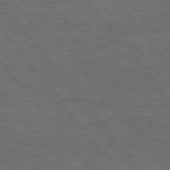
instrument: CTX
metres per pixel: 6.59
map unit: Hpe
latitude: 75.2915
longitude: -137.1403
